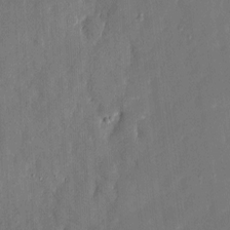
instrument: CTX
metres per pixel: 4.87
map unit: eHh
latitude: 6.4034
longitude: -68.7246
